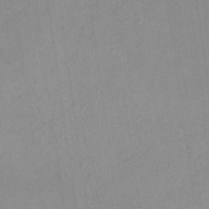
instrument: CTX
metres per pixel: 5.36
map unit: HNb
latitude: -31.8044
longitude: 62.3117
